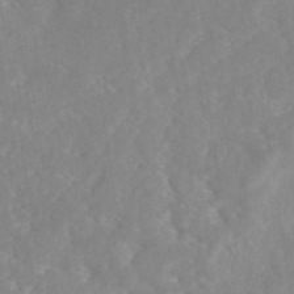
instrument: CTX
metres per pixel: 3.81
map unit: eAb
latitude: 45.7638
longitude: 127.0486
